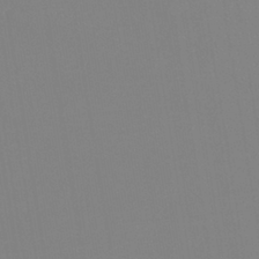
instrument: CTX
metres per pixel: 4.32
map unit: lHb
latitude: -37.2376
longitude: 74.3496
